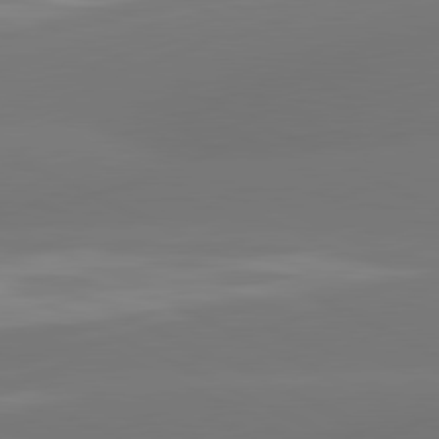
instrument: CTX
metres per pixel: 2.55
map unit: lApd
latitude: 81.4237
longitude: -164.1956
